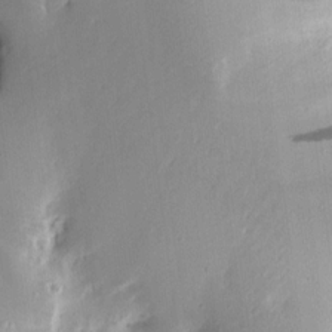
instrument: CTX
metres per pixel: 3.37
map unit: Aa
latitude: 13.2159
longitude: -143.4049
